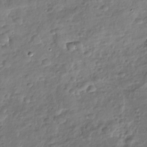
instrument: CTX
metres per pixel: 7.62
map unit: Nhu
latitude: -31.2376
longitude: -60.9136
